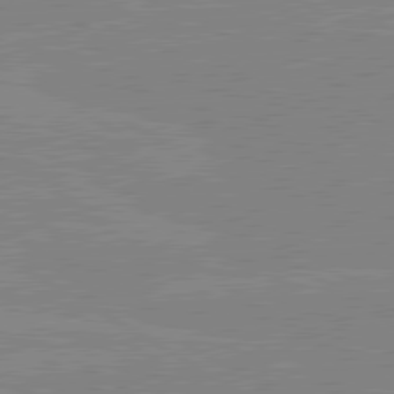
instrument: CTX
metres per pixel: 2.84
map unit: lApd
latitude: 80.2522
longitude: -126.1389
